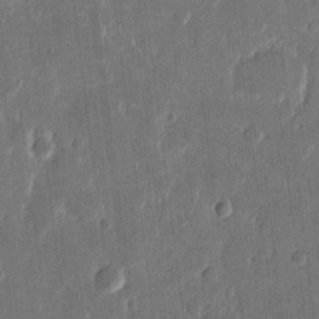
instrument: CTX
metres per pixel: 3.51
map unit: eHh
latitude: 13.8017
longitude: -70.4790
